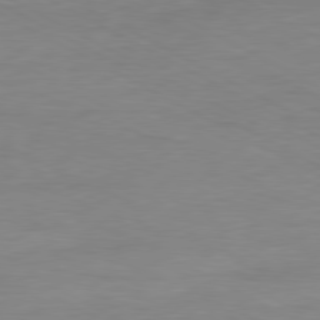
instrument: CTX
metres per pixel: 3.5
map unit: Ap
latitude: -81.2565
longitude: -96.4979
